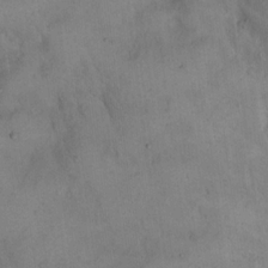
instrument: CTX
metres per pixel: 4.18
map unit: Hto
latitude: 14.9325
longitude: -60.0822
